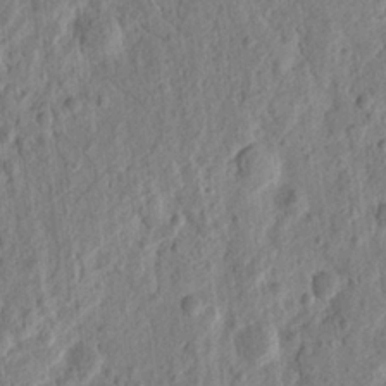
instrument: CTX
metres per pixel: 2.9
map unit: Ht
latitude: 10.6302
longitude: -76.3278
